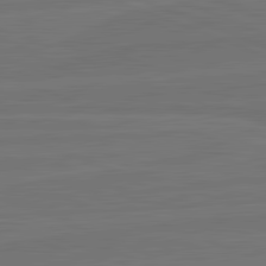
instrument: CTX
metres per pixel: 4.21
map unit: lApd
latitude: 82.3656
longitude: -179.2348
